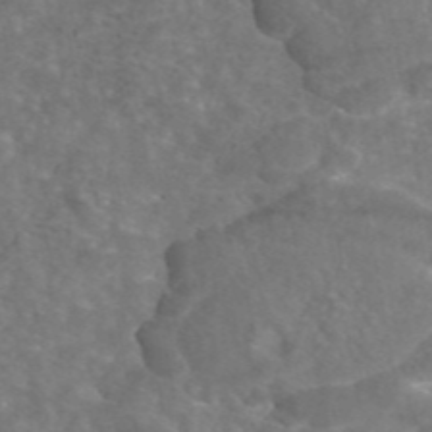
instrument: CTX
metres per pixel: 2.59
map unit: eAb
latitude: 45.3104
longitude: 108.3684
